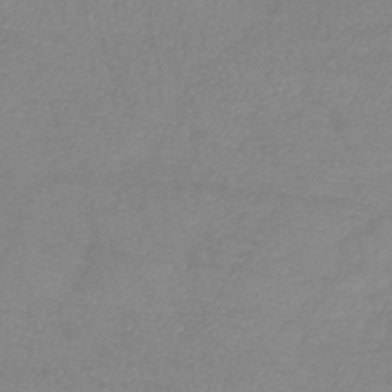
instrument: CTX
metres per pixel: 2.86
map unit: lHb
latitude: -41.0297
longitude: 74.2740
